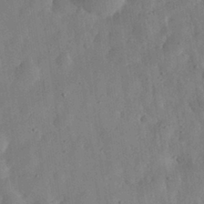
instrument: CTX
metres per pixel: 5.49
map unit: eHh
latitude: 30.5357
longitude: -75.5182
